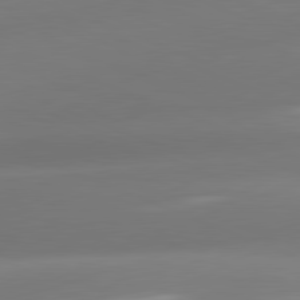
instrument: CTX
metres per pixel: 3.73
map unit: lApd
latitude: 81.3671
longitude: -162.4979
